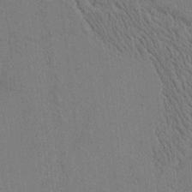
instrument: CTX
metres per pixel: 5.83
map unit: Htu
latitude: 0.9891
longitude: 174.3684
